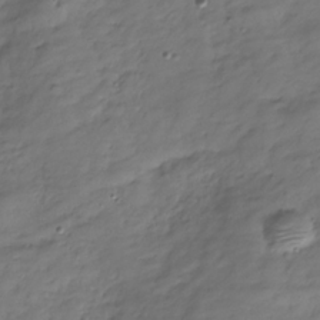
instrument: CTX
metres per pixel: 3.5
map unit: Hve
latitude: -31.0108
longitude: 90.7464
